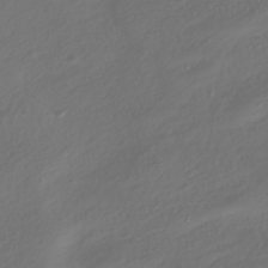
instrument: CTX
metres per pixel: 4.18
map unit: HNhu
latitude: -41.9556
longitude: 106.1984
